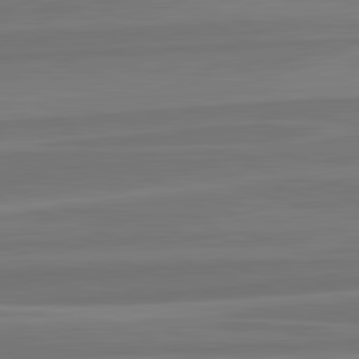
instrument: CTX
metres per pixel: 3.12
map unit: lApd
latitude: 82.7624
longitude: 169.8422
